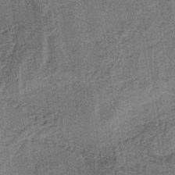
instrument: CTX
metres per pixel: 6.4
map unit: lHb
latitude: -38.9164
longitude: 60.2173
